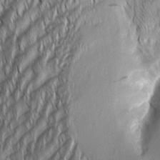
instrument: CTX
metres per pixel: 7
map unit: Aa
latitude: 7.4615
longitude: -131.0270
